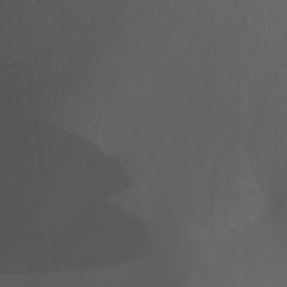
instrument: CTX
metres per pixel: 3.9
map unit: Nhu
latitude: -13.0298
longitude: -68.8758
